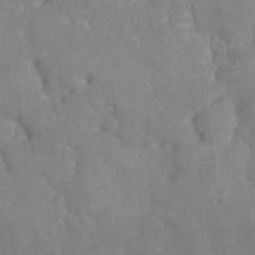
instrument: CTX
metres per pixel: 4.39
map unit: Ht
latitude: -9.3698
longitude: -22.1389
